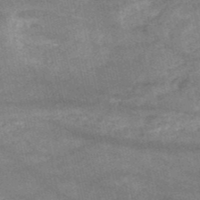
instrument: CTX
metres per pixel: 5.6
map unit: HNb
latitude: -52.3873
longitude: -39.2159
